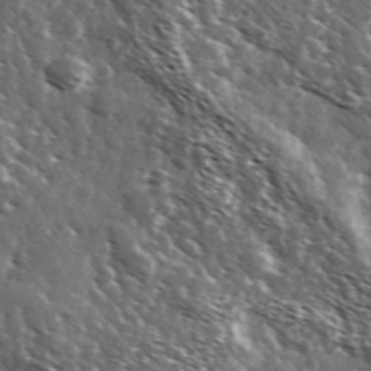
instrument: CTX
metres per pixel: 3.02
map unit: Ave
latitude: 37.2726
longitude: -108.5167
